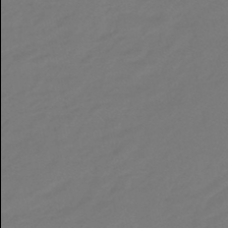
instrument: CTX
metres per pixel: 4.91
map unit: eHb
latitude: -47.1620
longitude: 86.0094
